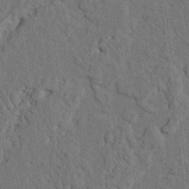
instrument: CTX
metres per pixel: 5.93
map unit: Nhu
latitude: 20.5735
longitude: -76.1955
